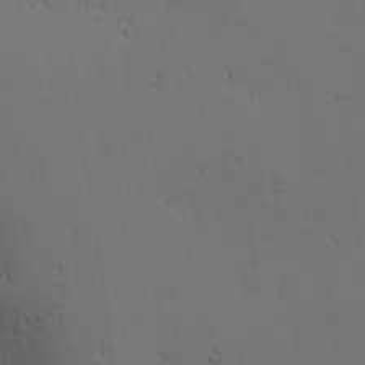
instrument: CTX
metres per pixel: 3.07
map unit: lAa
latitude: 11.8395
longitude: -107.7639
